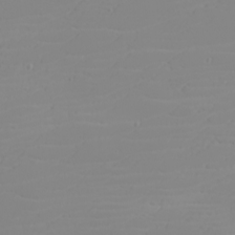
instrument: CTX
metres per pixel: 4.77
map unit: eHh
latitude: -5.9178
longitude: -85.4427
